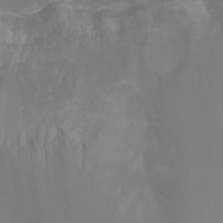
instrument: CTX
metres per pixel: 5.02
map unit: Ht
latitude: -2.1605
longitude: -19.1403
